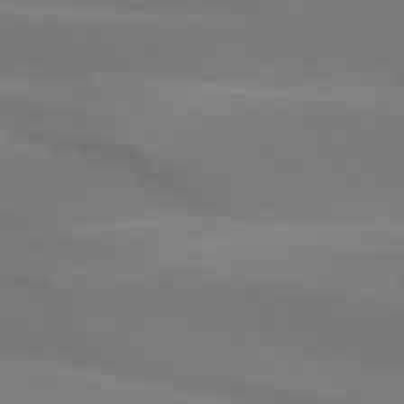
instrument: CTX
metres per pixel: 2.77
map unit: lApd
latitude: 73.7450
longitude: -48.9136
